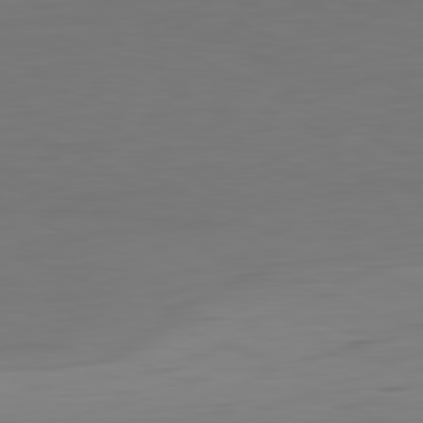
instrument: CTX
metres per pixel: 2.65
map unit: Hpe
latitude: -81.9745
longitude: 7.1998
